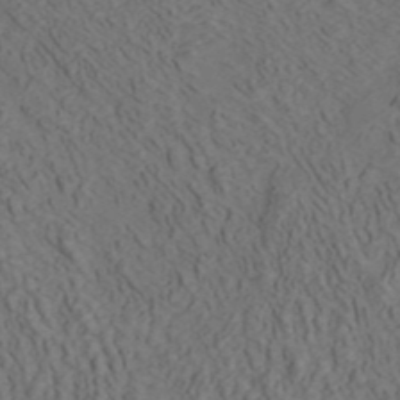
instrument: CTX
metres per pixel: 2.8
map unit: ANa
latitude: 42.5546
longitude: 30.1039
